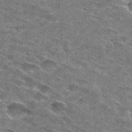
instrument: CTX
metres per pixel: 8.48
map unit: Hto
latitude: 29.0458
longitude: -46.6302
